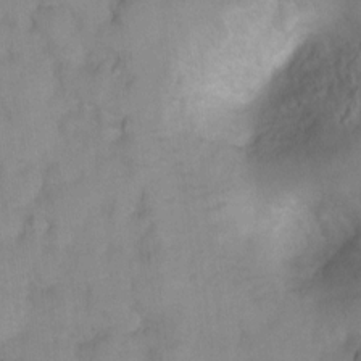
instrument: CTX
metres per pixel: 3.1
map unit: Hto
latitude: 5.1403
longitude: -31.9528
